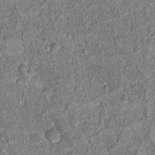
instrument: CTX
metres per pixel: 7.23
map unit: Hto
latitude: 14.9325
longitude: -34.7624
